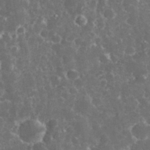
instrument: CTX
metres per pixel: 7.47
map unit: eHh
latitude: 33.2726
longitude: -62.4223
